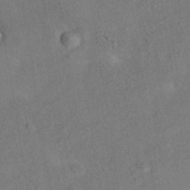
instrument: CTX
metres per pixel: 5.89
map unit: eAb
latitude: 35.2159
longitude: 111.1809
